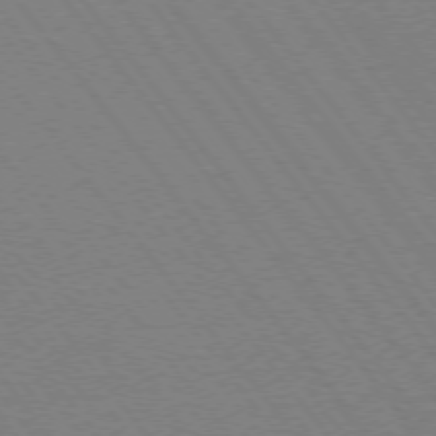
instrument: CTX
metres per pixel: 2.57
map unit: Ap
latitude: -76.1039
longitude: -95.9906
